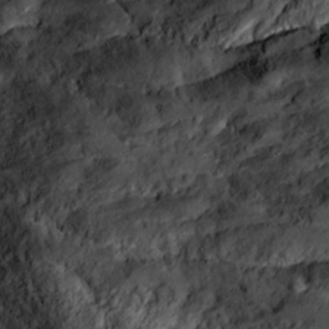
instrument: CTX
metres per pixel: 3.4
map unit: Ave
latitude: 21.1026
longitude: -129.6316
